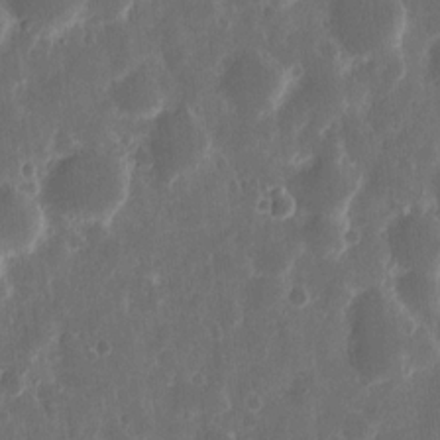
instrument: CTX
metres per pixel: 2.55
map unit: eHh
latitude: 11.3860
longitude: -72.5924
